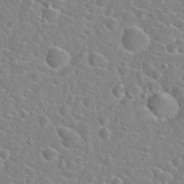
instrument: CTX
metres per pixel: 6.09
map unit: Hto
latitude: 21.7828
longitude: -45.0647
